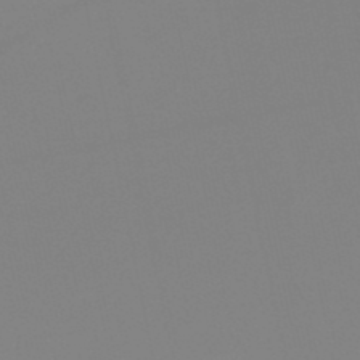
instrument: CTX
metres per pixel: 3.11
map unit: lHb
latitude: -48.7086
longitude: 69.8422
